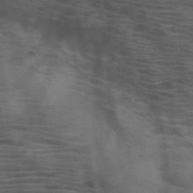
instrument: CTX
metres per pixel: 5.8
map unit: HNb
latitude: -46.2739
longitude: -45.2915
